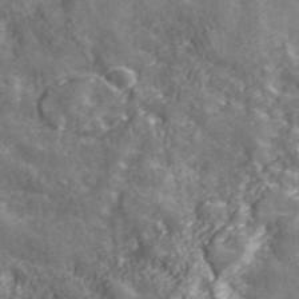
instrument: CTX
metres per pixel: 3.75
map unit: eHh
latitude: 43.0081
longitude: -91.8016
